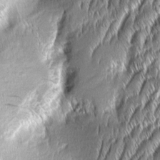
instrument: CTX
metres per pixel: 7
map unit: Aa
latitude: 7.8961
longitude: -131.5749
